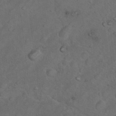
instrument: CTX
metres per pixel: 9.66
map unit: Nhu
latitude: 9.9717
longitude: -23.8772
